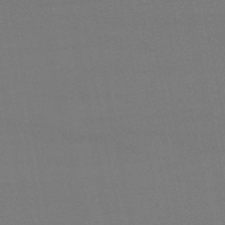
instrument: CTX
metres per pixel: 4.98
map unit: HNb
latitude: -47.4832
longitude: 58.3306
